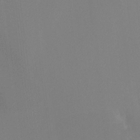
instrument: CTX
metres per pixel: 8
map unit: Ht
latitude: -12.4251
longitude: -48.9325
